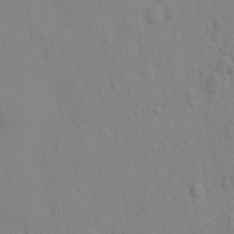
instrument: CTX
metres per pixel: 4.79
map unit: eHh
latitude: -1.5588
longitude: 18.6707
